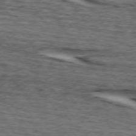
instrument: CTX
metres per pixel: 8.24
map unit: lApd
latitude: 74.3845
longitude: -73.6316
